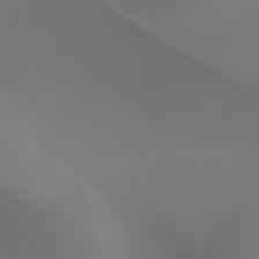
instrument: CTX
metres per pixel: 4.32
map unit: HNhu
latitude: -47.4076
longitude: 30.5196
